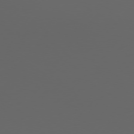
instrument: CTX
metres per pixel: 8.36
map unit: Hpe
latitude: 76.5734
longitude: -139.0080
